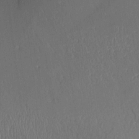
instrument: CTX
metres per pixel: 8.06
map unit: Aa
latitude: 14.9514
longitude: -147.8962
